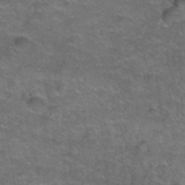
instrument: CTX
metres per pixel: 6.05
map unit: Hto
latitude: 38.5924
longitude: -42.5168
